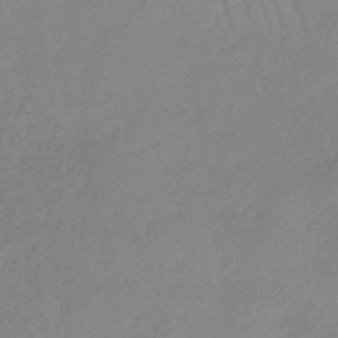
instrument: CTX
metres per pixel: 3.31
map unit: lHb
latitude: -34.9164
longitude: 69.1620
